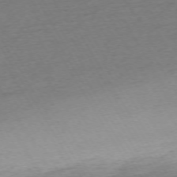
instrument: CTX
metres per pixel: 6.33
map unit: Ap
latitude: -73.2187
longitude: -69.1025
